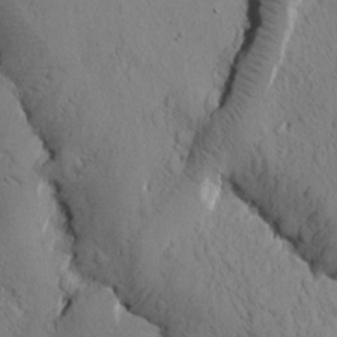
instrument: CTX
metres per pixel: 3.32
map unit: Htu
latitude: -0.3307
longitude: 175.3698
